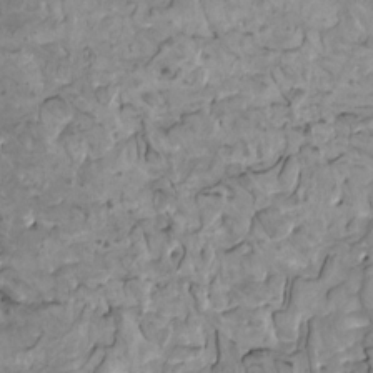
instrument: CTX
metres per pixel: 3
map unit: HNhu
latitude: 4.7435
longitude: 3.3131
